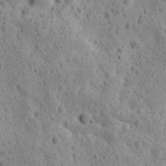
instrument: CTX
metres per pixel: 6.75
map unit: Ave
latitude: 11.3482
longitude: -105.8395
